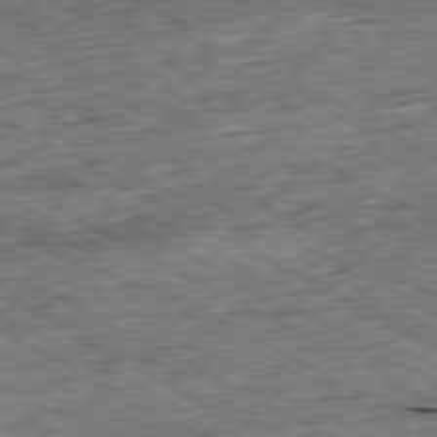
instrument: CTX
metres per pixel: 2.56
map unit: Ap
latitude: -80.4629
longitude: -87.6883
